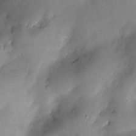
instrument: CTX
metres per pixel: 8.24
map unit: Nve
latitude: -22.9353
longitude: -138.8191
